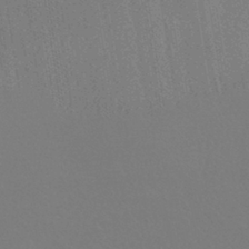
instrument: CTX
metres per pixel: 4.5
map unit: HNhu
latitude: -42.1605
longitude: 94.1416
